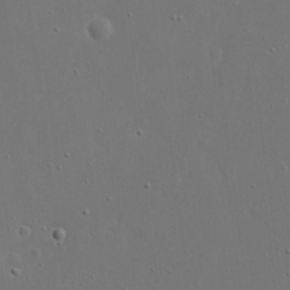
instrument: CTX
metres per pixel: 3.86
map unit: eHh
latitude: 17.8961
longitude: -71.2915
